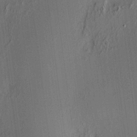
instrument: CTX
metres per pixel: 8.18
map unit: HNhu
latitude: 7.9717
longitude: 12.8408
